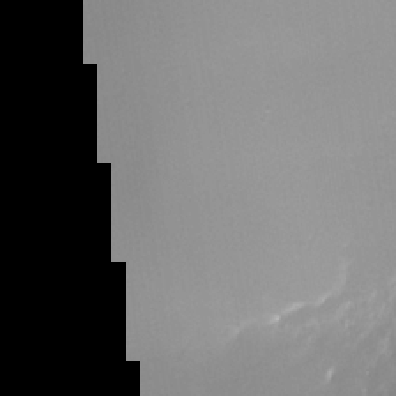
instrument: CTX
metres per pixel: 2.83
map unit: Nhe
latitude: -33.5210
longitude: -88.0633
